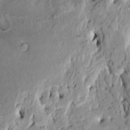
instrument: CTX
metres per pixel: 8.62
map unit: HNhu
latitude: 6.0822
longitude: -0.2144
